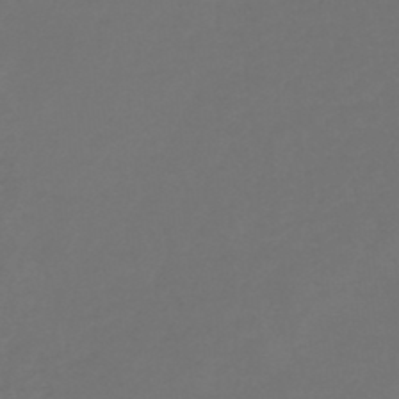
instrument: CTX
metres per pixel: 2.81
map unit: lHb
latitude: -47.1998
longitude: 65.3132
